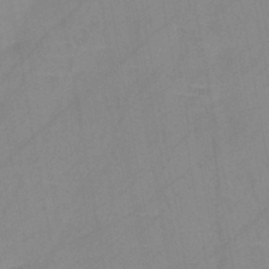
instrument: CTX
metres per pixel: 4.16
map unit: HNb
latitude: -45.0486
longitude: -40.7246
